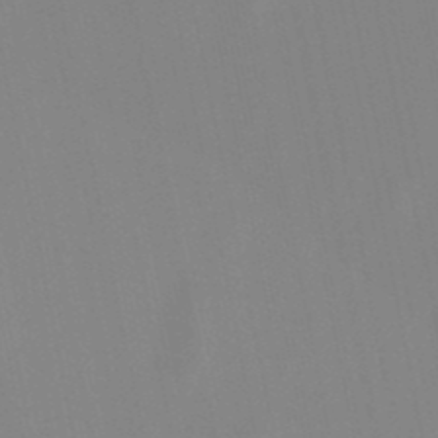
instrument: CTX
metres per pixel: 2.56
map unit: lHb
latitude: -49.1998
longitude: 70.2551
